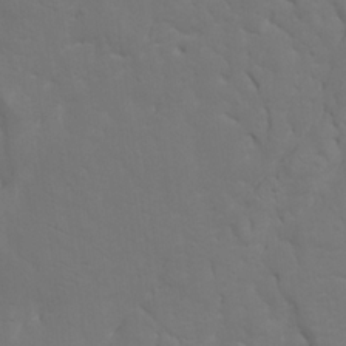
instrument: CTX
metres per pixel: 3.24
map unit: Nhu
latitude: 20.1956
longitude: -73.7072
